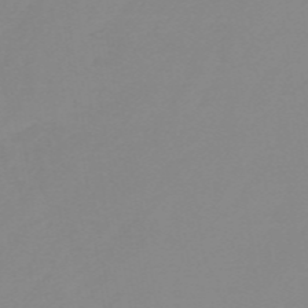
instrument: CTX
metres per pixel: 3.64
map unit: HNb
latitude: -56.0094
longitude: -45.9717
